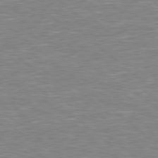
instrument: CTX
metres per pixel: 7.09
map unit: Hpe
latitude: 78.4979
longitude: 179.9367
